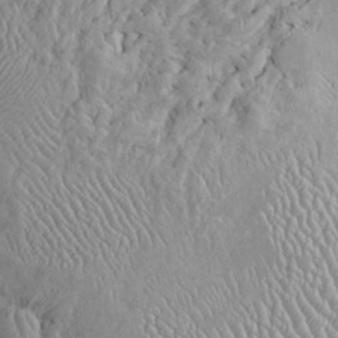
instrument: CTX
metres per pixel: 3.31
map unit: Htu
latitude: -6.4251
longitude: 154.1228
